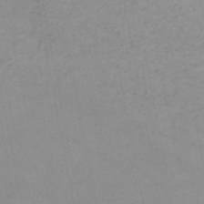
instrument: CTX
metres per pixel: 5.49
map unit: HNb
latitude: -51.7478
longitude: -52.1578
